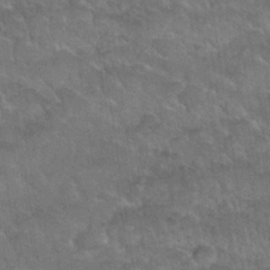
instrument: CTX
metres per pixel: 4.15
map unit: Nhu
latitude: 30.9325
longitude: -51.9528
